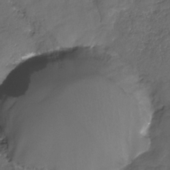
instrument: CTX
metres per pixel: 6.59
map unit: Nhe
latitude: -31.9178
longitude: -93.1403
